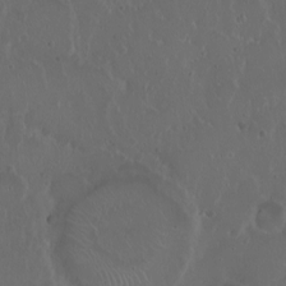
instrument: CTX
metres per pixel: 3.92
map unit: eHh
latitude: 0.8002
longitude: -54.3656
